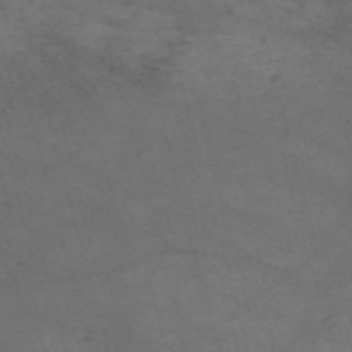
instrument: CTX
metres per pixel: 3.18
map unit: Nve
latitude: -59.0675
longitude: 59.9745
